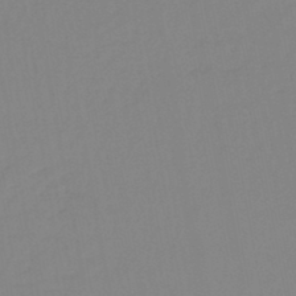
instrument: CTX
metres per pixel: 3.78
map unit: lHb
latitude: -45.1242
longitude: 56.3684
